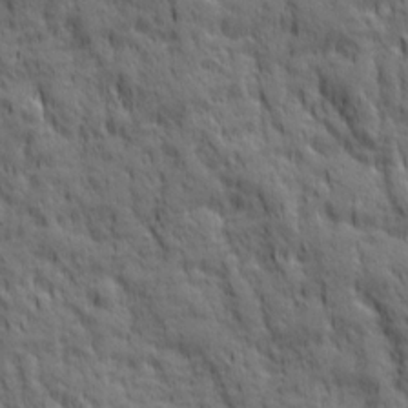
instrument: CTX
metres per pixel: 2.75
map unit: Ave
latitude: 19.9717
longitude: -134.3278
